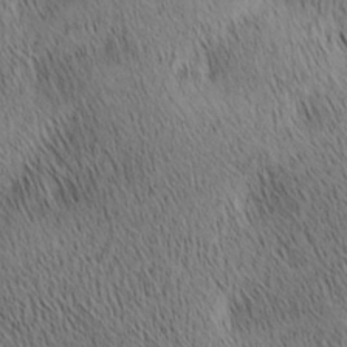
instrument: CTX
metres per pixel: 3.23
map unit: lAa
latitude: 10.7057
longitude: -108.0255
